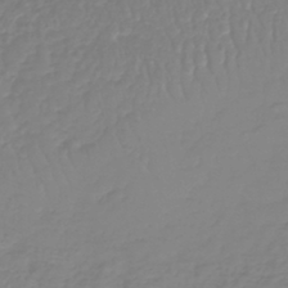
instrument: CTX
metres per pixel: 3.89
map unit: lHb
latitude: -41.7666
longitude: 67.4076
